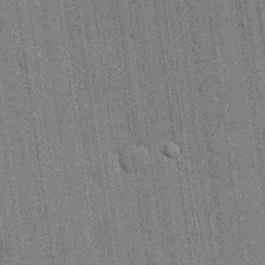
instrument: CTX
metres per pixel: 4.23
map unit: lHvf
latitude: 19.6127
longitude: 142.4817
